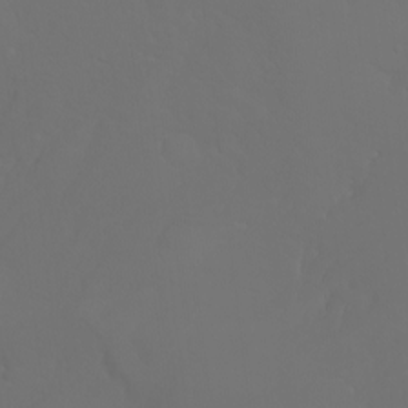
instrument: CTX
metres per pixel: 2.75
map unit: Nhu
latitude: -7.3698
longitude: -81.2915
